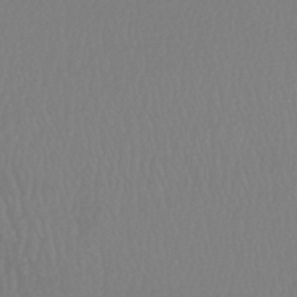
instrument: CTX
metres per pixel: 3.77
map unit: HNhu
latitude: -48.7652
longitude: 101.1809
